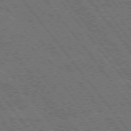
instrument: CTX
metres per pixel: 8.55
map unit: Hpe
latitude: 74.7057
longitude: -149.9528
